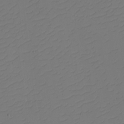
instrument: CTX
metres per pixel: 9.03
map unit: eHh
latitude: -2.3684
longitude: -74.3656
